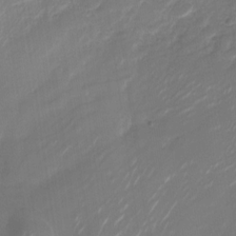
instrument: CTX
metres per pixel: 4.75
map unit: Nhu
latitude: -29.1242
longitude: -74.2334
